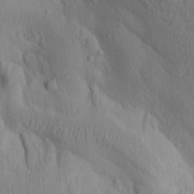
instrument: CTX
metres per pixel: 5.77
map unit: Ave
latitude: 22.6490
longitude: -137.4238
